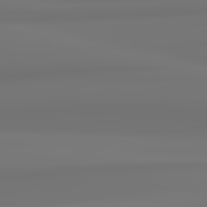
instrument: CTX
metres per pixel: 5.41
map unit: lApd
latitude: 82.5545
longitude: 171.5966
